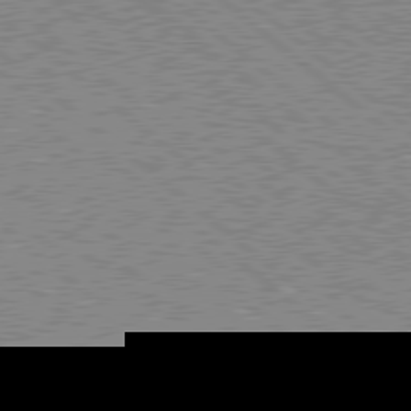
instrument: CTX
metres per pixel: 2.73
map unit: Hpe
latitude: 78.4790
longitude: -143.8395
